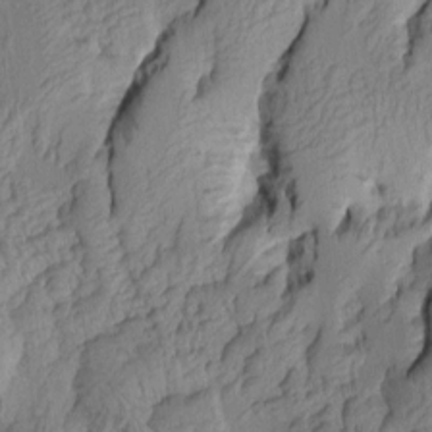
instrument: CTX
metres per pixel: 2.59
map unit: Aa
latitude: 7.4426
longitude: -128.7246
